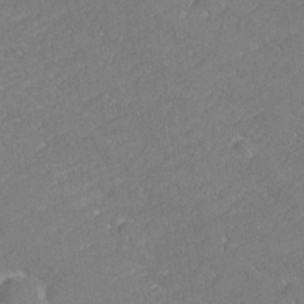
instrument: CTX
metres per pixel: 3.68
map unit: lHvf
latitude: 26.9325
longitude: 140.8030
